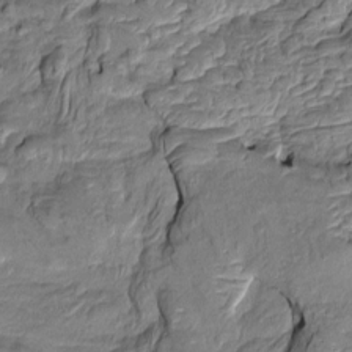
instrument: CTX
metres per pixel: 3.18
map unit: Htu
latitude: -8.4251
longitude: 177.4454
